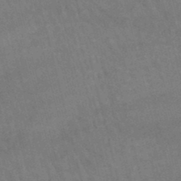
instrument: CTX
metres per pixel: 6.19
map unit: lHb
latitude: -47.3509
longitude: 76.5574
